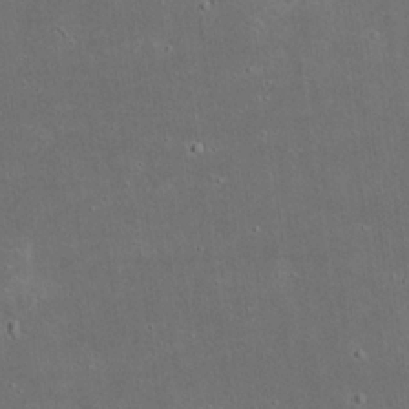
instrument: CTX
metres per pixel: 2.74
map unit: eHh
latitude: 23.5938
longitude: -70.0255
